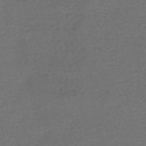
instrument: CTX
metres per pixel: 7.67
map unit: lHb
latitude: -43.5966
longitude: 76.5574
